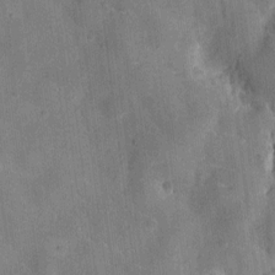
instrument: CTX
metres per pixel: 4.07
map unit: eHh
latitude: 7.5371
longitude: -66.5167
